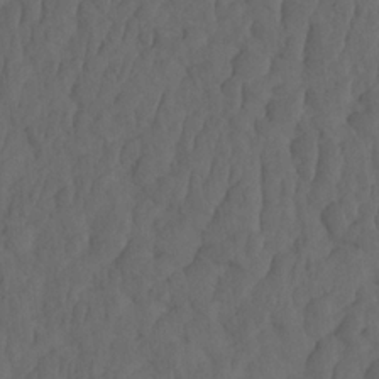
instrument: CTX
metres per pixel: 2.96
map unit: HNhu
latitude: -2.1794
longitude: 13.8800
